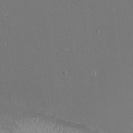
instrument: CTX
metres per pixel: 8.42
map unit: eHh
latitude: -11.8234
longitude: -62.2145
